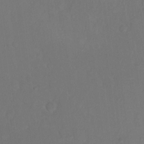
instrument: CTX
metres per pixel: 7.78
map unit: Nhu
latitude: 12.7058
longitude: -27.9339
